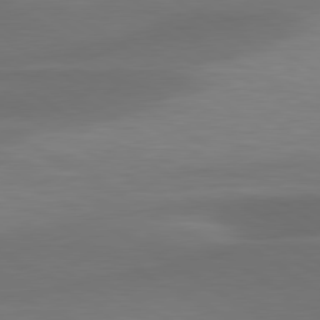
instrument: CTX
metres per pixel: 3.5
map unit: lApd
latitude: 79.8584
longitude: -87.7827
